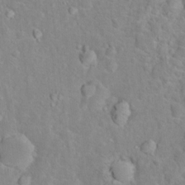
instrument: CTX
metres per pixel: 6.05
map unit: Hto
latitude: 16.4412
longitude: -42.1767
